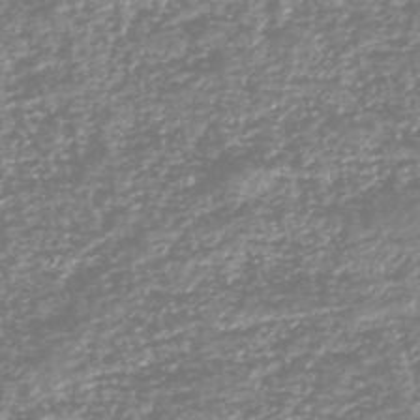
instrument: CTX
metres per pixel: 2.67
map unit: HNhu
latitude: -46.8408
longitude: 29.1620
